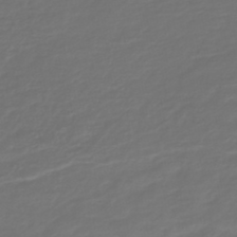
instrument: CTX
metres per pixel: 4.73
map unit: HNb
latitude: -47.5966
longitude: 55.1242
